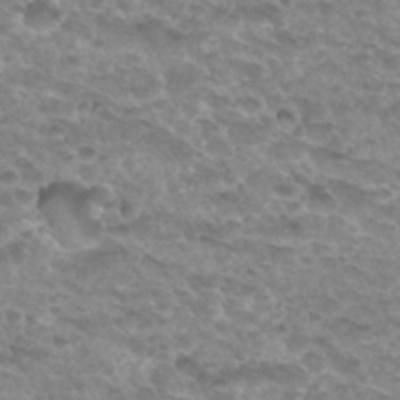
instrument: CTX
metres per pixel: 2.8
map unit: Hto
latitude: 31.9717
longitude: -48.2522
